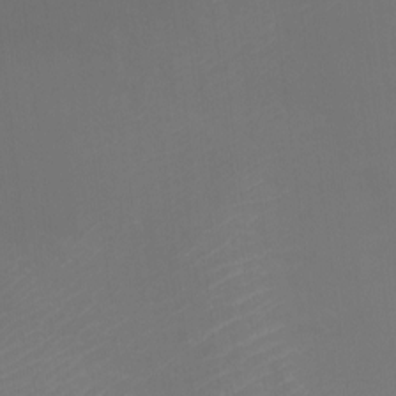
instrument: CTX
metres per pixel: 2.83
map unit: Nhu
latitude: -5.4454
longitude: -93.6505
